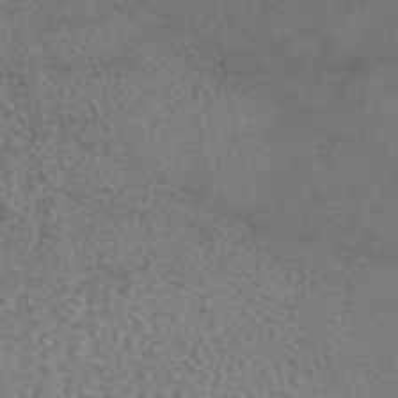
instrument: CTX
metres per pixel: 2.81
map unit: eAb
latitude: 45.0836
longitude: 108.1606
